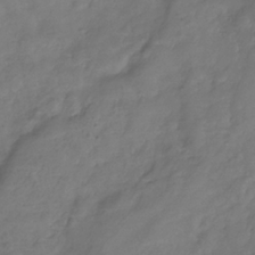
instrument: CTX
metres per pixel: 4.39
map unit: Hve
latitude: -33.5399
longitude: 90.6519
